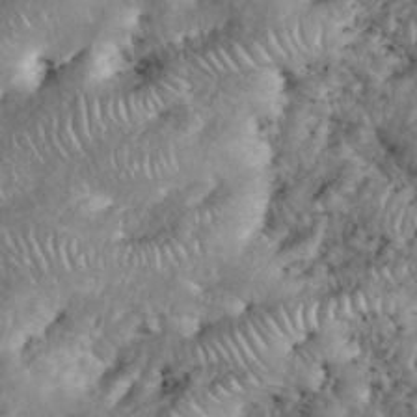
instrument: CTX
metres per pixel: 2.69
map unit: eHh
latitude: 38.4034
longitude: -57.1970
